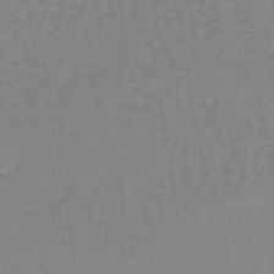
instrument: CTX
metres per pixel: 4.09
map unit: lHb
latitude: -41.6155
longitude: 64.1606
